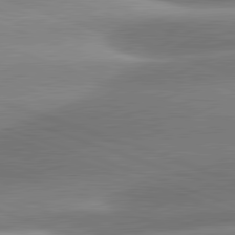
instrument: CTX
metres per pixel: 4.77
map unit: lApd
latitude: 81.3104
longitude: -158.5924
